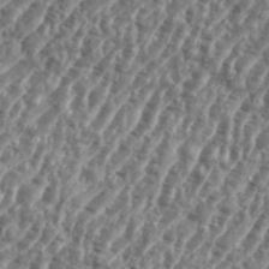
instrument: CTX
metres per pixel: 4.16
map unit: eHh
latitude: 35.7449
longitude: -135.1403
